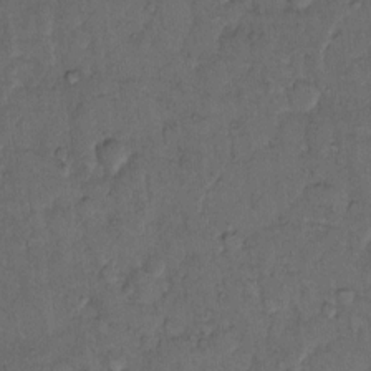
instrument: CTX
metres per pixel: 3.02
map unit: Hto
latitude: 11.0081
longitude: -61.8394
